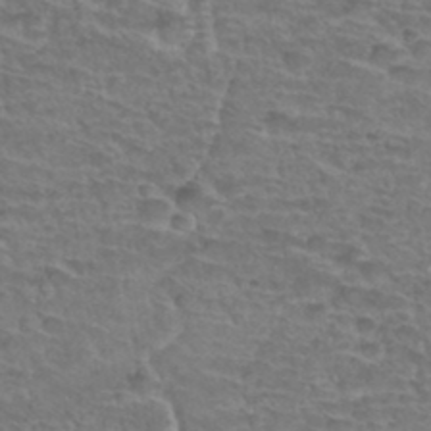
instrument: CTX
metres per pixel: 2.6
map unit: Hto
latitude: 34.3089
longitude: -44.2711
